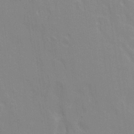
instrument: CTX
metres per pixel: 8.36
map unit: Ave
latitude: 21.6316
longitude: -134.2900
